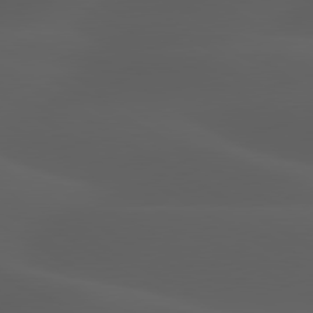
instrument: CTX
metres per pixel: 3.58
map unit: lApd
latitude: 80.0444
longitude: -88.3090
